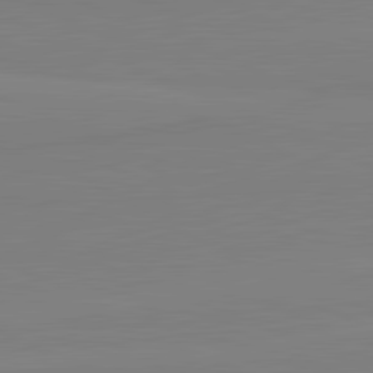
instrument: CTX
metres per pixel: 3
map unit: lApd
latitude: 81.8583
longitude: 165.6533
